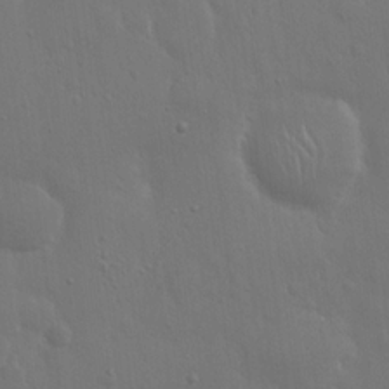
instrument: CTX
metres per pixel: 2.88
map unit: Hto
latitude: 19.3859
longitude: -56.4601
